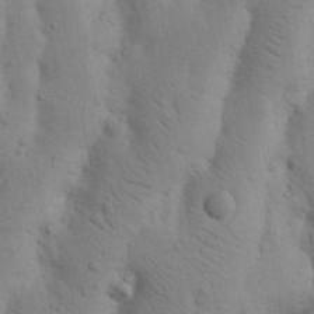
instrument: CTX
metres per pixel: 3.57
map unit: Nhu
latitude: 16.8002
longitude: -75.9339
